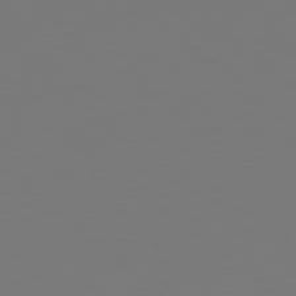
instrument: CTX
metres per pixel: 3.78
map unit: Hpe
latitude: 78.3656
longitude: -135.6694
